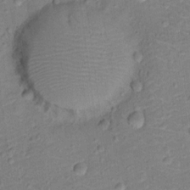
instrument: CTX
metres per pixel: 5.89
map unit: Ht
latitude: 12.3278
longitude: -39.0080
